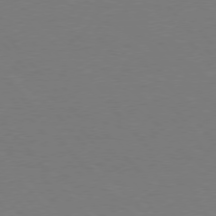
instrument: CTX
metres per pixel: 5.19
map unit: Hpe
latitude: 75.7828
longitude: -145.4237
